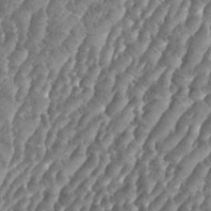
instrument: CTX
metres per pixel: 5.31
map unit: eHh
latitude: 34.7057
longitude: -137.1215
